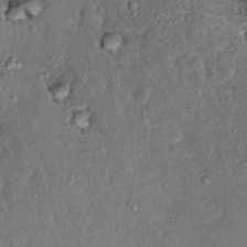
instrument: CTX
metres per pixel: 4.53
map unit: Hto
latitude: 14.9136
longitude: -29.8394
